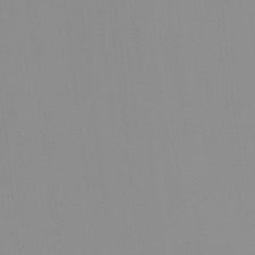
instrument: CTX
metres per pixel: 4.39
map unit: HNhu
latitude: -1.2187
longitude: -6.1956
